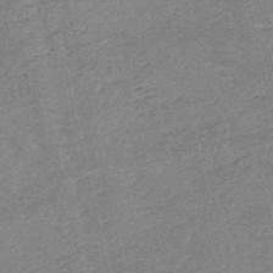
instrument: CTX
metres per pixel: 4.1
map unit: HNb
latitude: -54.3117
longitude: -42.4790
